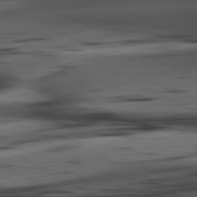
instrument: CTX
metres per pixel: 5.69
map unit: lApd
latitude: 81.0647
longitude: -84.4412
